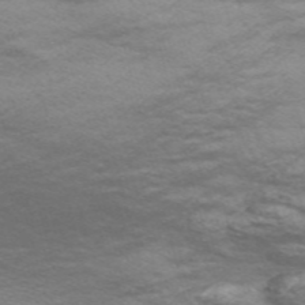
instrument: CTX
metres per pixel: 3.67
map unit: Nve
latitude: -57.4076
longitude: 54.3495
